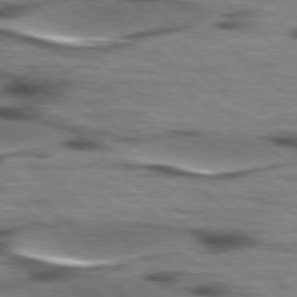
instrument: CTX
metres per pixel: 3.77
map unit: lApd
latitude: 77.2915
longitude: -49.6316
